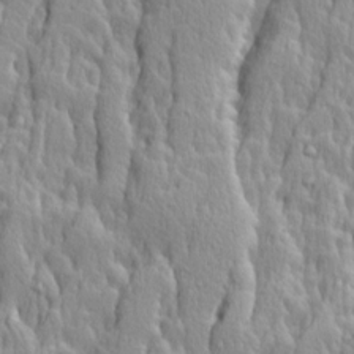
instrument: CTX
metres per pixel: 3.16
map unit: Ave
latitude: 14.0822
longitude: -133.0836
